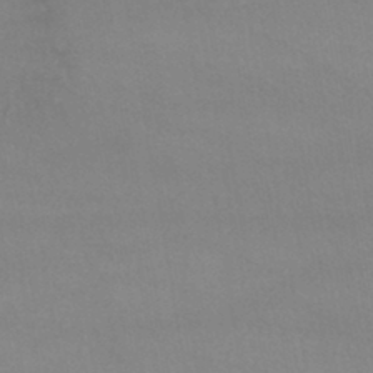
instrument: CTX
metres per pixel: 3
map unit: lHb
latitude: -42.1227
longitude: 66.9164
